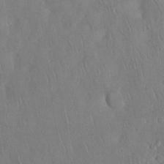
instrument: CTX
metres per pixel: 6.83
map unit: Nhu
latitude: 28.0822
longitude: -67.5182
